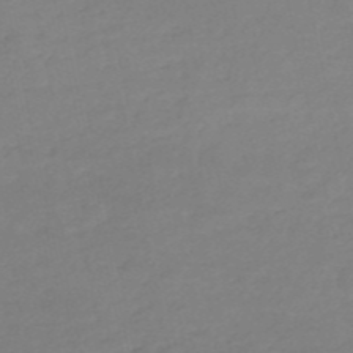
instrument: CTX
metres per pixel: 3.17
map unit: eHh
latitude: -53.0108
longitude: -25.3670
